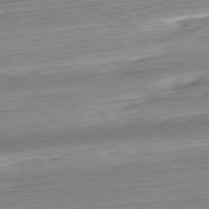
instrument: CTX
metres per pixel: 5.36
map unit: Hpe
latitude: -80.6708
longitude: 22.5196
